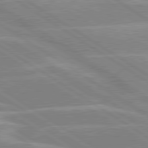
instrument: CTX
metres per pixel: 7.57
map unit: lApd
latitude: 80.0444
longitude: -122.1389
